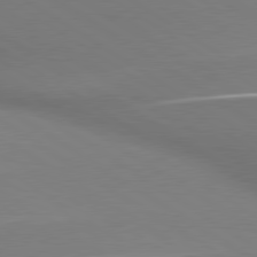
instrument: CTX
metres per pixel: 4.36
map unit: lApd
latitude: 79.8961
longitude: 178.2172
